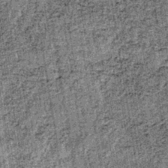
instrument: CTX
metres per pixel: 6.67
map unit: lHb
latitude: -38.1228
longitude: 67.5022
